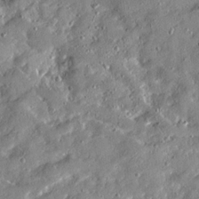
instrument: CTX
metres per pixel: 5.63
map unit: Ave
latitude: 19.2159
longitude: -129.4615
